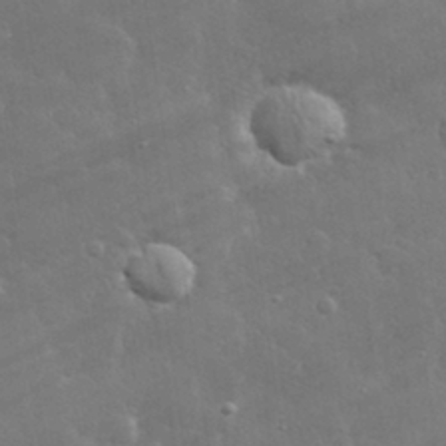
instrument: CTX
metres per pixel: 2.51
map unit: lHvf
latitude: 31.4616
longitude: -93.3859
